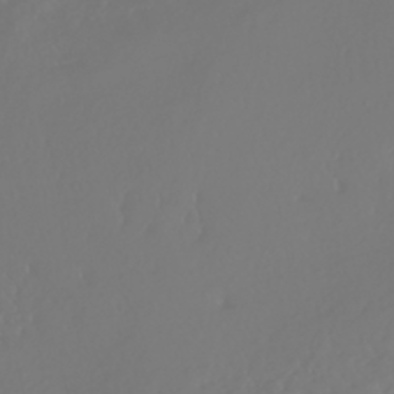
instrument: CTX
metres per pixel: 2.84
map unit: Nhe
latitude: -46.8597
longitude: 152.0094
